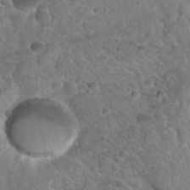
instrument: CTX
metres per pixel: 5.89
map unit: Nhu
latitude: 31.1026
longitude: -52.2334
